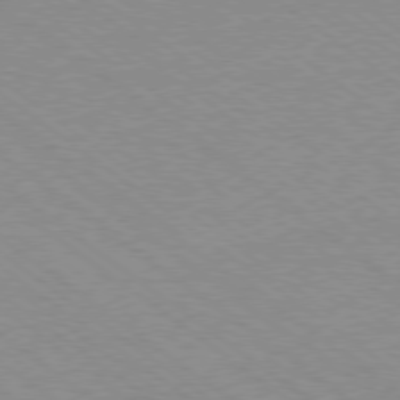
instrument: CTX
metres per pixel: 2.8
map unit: Hpe
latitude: -79.1053
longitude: 8.5196
